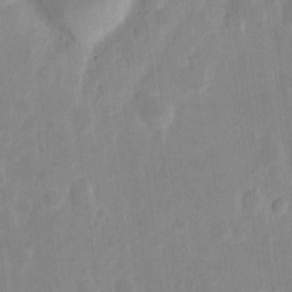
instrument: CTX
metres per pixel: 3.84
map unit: eHh
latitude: 6.5546
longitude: -70.3467
